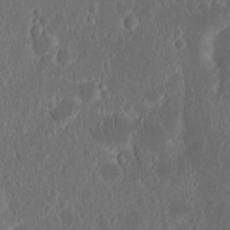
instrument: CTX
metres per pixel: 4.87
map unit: Nhu
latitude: 13.8395
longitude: -73.5938
